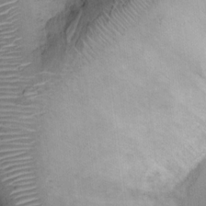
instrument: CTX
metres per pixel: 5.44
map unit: Ht
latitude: 15.4049
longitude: -41.1403
